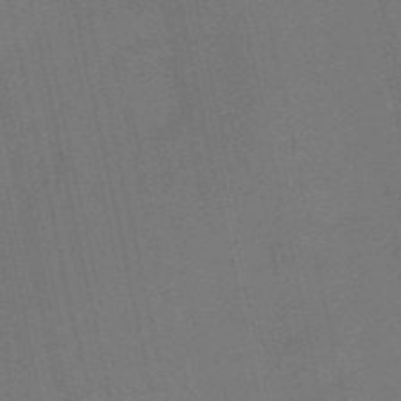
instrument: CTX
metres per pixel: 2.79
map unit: HNb
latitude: -51.8611
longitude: -47.1970
